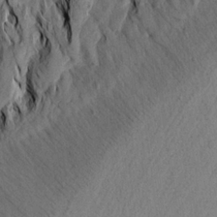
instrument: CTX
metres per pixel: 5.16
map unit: Aa
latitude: 19.2348
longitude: -145.7638
